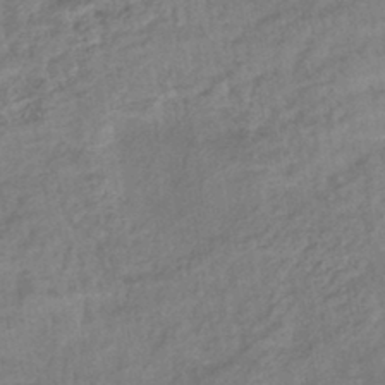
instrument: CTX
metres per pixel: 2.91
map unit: eHb
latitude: -42.1794
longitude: 83.3321
